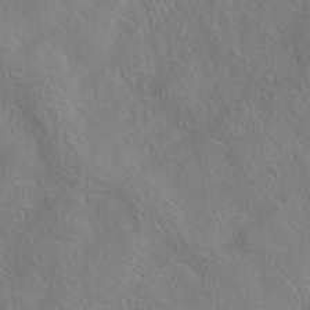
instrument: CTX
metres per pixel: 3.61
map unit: Nhe
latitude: -38.3873
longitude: 139.1998
